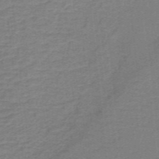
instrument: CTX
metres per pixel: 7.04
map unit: lHb
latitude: -40.5951
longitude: 54.2929
